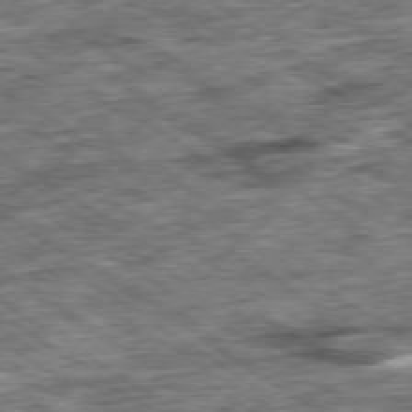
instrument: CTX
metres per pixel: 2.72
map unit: Ap
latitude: -79.8989
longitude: -75.3671
